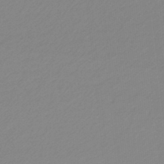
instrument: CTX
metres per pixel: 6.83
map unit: lHb
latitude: -45.0864
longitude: 65.1620
